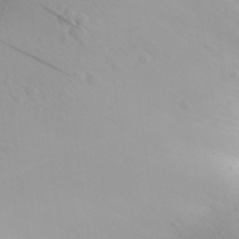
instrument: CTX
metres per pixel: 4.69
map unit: Aa
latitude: 27.2726
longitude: -144.7813
